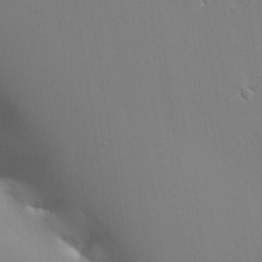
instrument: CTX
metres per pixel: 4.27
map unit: Aa
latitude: 20.8947
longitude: -124.5545
